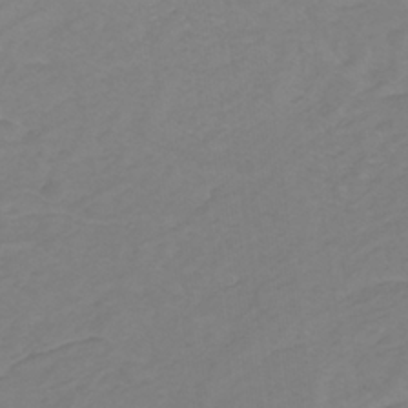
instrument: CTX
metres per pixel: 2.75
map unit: lHb
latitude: -30.8975
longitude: 64.8786
